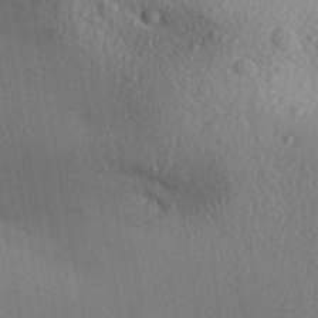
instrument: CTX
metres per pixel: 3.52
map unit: Aa
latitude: 31.4427
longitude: -145.7072
